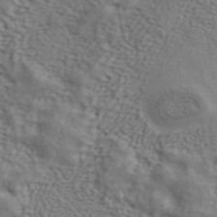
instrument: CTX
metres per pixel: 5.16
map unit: ANa
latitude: 43.9906
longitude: 48.3307
